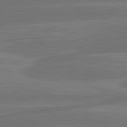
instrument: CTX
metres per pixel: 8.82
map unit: lApd
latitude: 81.6505
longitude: -135.6127
